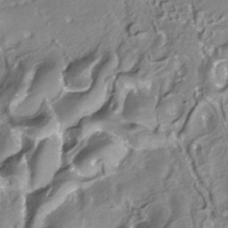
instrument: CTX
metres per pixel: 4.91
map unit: ANa
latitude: -38.2740
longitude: 97.6911
